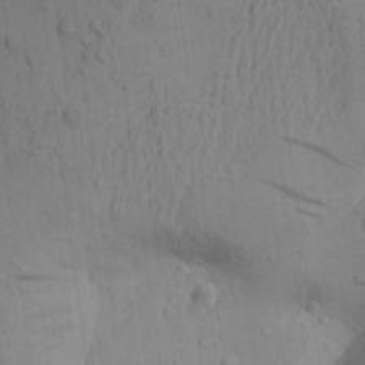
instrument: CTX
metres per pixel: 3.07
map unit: Aa
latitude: 19.4237
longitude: -149.3860
